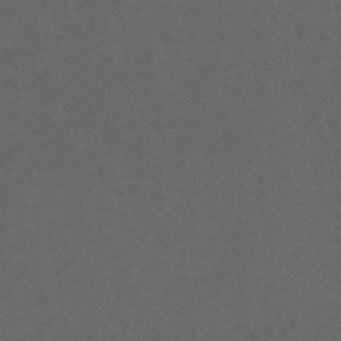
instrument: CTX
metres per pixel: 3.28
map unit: ANa
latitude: 44.2333
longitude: 27.2187
